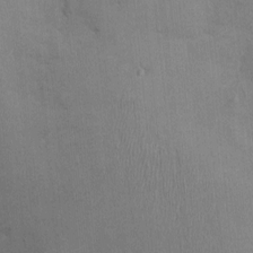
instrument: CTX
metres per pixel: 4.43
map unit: Nhu
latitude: -0.7086
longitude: -15.0270
